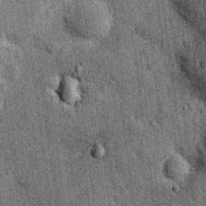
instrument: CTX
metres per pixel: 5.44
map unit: Nhu
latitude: 15.8773
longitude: -32.3845
